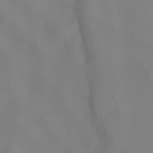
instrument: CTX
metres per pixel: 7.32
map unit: lHvf
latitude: 22.0255
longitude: 141.7100
